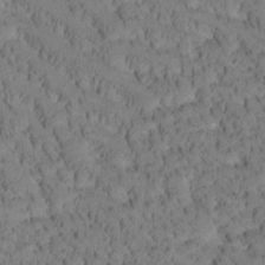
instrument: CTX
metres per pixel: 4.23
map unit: Htu
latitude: -3.9367
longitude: 172.8030
